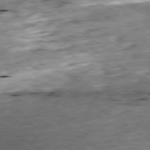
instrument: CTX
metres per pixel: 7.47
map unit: Ap
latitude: -79.8611
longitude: -91.1970
